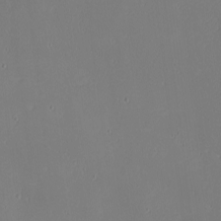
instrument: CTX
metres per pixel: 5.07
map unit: Nhu
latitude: -4.5762
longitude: -82.4412
